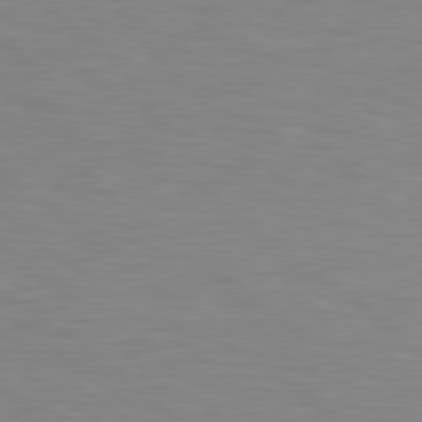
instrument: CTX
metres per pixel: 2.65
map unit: Hpe
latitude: 79.1026
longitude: -162.2901
